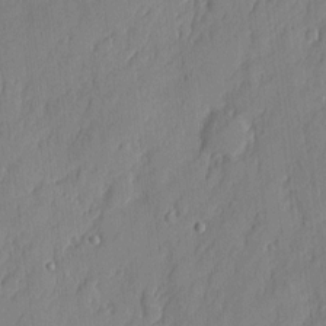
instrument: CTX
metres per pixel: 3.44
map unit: eHh
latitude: 4.8758
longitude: -76.3845
